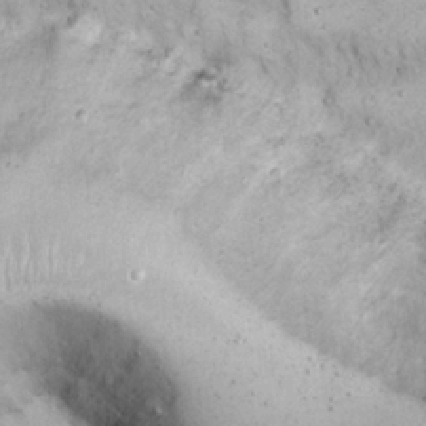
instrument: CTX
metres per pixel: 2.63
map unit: Nhu
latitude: 22.3089
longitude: -68.0444
